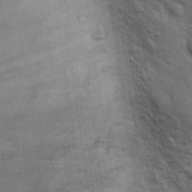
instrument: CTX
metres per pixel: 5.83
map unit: Hto
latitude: 18.8569
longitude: -51.9528
